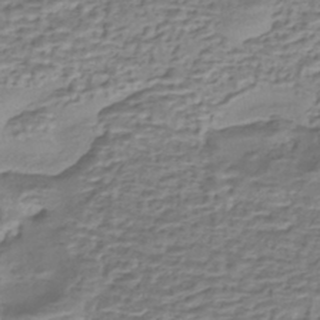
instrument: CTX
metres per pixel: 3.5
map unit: eHh
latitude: -43.4265
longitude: 119.9556
